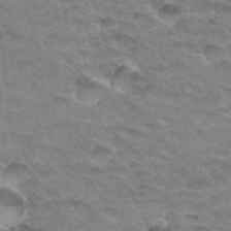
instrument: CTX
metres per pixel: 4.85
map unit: Hto
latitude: 33.8394
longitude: -46.6491
